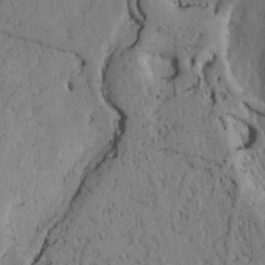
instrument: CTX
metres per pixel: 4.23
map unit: Htu
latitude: -3.1431
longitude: 167.8989
